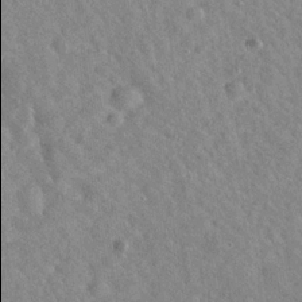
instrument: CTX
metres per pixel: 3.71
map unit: Hto
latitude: 20.0444
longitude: -53.9906
